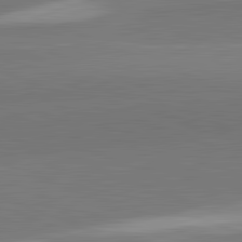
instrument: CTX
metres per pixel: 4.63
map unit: lApd
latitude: 82.3845
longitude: 151.0864
